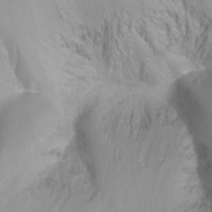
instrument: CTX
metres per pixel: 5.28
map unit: Nhu
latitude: -12.7841
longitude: -64.4790
